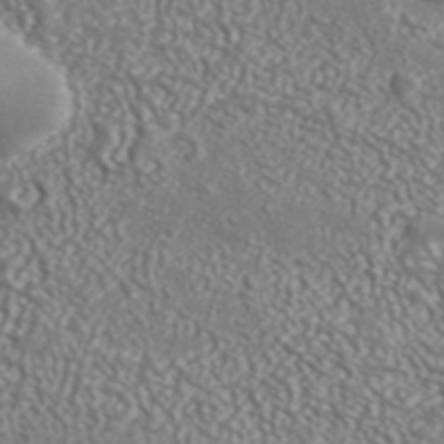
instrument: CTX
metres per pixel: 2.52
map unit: ANa
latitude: 42.7246
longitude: 35.3132
